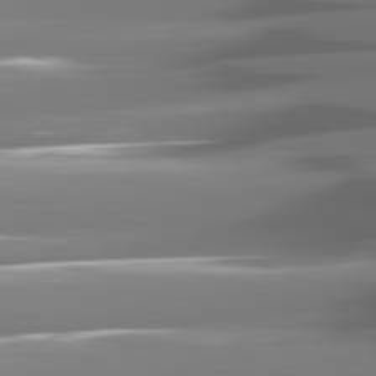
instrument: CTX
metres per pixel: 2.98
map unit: lApd
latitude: 81.3293
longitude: -141.7260
